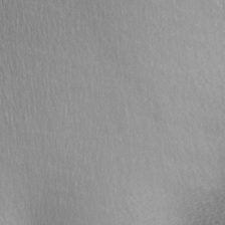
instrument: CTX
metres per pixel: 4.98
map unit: lAa
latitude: -5.4643
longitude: -121.4805
